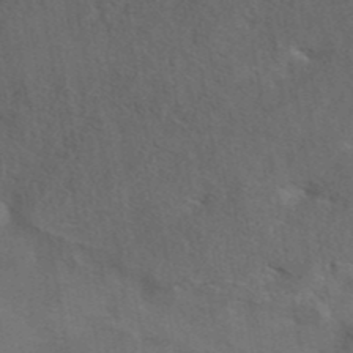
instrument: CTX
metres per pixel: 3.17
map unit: eAb
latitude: 42.2712
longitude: 108.4818
